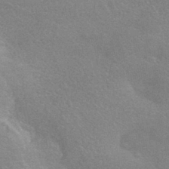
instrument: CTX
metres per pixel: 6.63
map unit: HNhu
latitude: -42.6329
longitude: 92.6141
